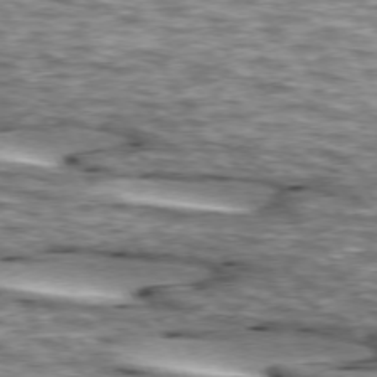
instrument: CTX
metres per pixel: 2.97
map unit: lApd
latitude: 73.9717
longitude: -54.8569
